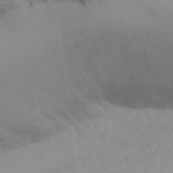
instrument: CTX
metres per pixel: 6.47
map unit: Nhu
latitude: 25.8961
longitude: -70.0633
